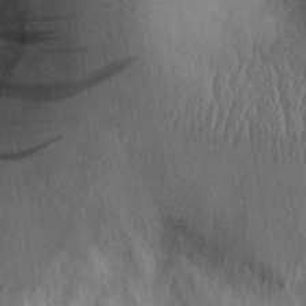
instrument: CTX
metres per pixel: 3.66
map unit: Aa
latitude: 30.7247
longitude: -144.4601
